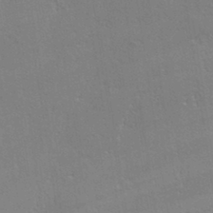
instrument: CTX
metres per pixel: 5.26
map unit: eHh
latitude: 33.2726
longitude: -132.2523
